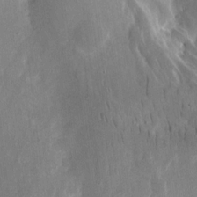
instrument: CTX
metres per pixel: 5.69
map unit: eHh
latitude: 9.5938
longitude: -71.1214
